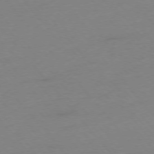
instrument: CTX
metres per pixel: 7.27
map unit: Ap
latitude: -76.0283
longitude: -72.4223
